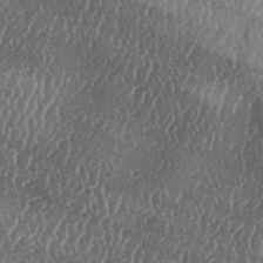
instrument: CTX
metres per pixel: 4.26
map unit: lAa
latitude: -5.7666
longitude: -129.6505
